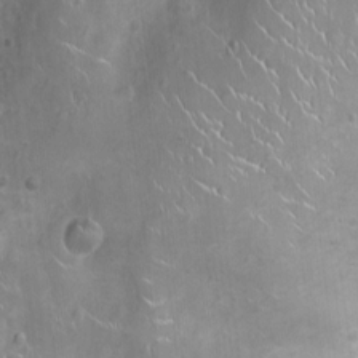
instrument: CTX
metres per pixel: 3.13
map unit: Ht
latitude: -4.3495
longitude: -15.2915
